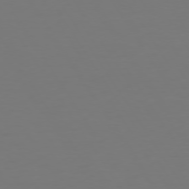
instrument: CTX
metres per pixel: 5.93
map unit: Hpe
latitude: 73.1593
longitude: -122.7057
